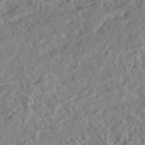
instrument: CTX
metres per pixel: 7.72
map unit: HNhu
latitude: -44.3495
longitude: 100.3873
